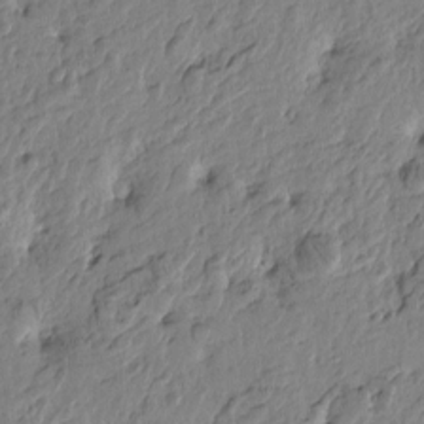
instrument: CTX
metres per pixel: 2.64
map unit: Htu
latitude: -3.4265
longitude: 178.8597
